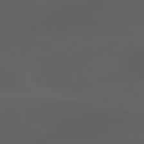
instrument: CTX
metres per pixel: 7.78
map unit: lApd
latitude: 80.1200
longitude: -88.6302
